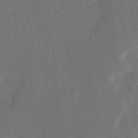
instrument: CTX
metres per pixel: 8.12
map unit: Hve
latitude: 22.5168
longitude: 147.6344
